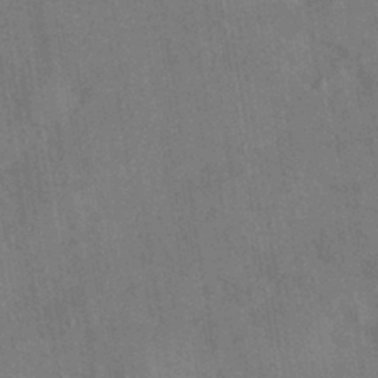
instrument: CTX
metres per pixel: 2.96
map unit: HNhu
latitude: -40.1795
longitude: 96.0850
